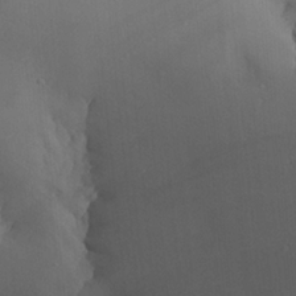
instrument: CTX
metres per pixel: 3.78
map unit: Aa
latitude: 26.4979
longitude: -131.6505
